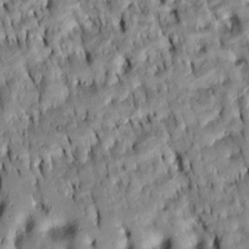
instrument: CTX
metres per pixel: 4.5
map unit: Htu
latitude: -8.0850
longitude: 144.7652
